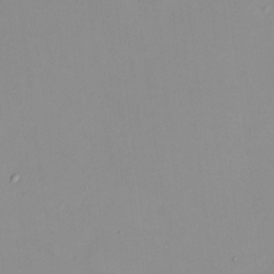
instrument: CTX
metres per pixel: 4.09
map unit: HNhu
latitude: 7.6694
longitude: 10.7274
